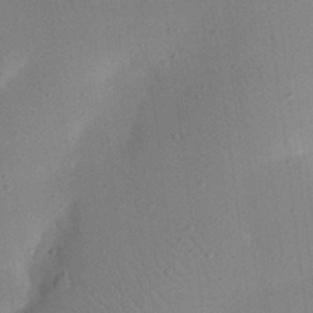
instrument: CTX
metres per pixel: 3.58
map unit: eHh
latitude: 25.0458
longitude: -70.1389
